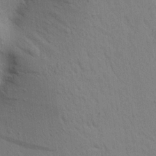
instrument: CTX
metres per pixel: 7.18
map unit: Aa
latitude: 21.4238
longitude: -148.1011
